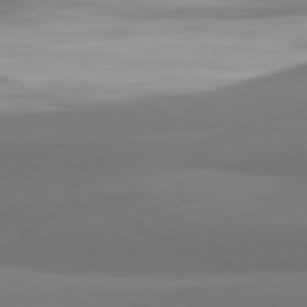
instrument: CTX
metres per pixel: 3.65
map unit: lApd
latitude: 82.1199
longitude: 153.1242
